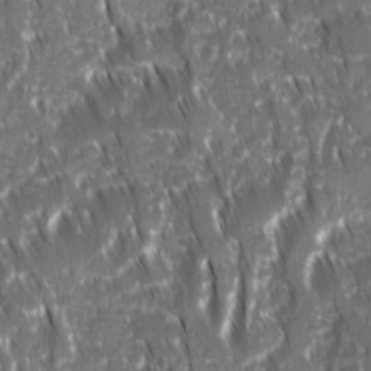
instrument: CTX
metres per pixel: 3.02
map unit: Ave
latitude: 15.3482
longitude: -134.2333
